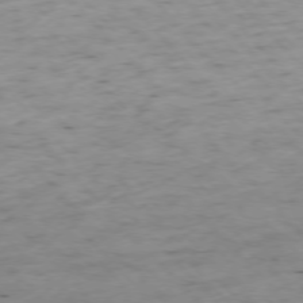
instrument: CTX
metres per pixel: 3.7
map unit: Ap
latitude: -76.5385
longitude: -60.4034
